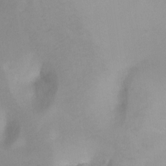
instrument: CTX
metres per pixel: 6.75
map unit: Ht
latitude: -6.7652
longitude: -30.5357
